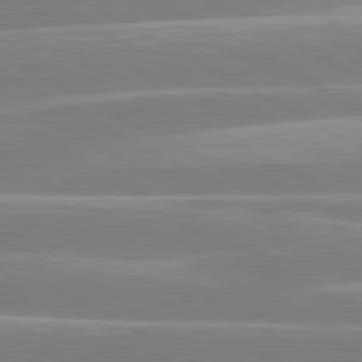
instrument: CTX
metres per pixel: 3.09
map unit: lApd
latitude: 80.6490
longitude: -128.9325
